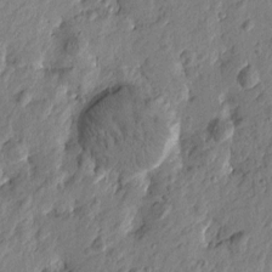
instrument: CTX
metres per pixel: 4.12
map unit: Htu
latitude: -3.0486
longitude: -179.8773
